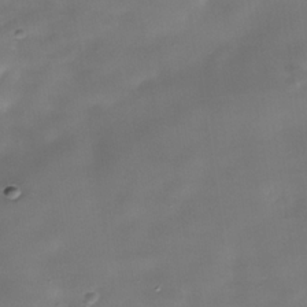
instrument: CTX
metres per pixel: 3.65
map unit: Nhe
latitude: -35.8233
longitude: -90.6679
